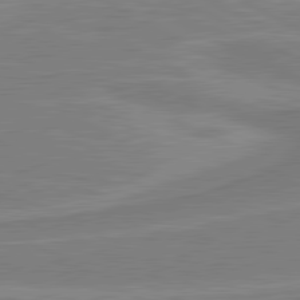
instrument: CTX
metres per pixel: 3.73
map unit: lApd
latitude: 81.1781
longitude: 171.9745
